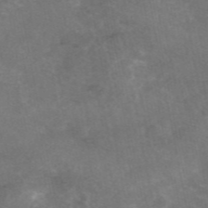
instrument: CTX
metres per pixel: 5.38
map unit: eAb
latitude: 46.4412
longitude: 124.4629
